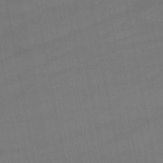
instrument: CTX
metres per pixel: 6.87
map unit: lHb
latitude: -47.0864
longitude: 73.6344
